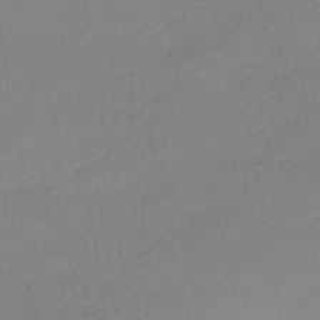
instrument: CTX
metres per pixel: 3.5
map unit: HNhu
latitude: -40.5196
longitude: 95.1053
